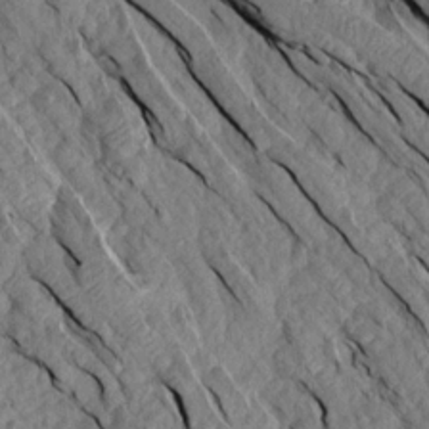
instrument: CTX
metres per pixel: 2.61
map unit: Aa
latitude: 16.5546
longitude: -145.5749
